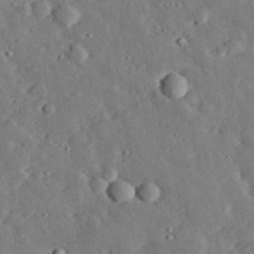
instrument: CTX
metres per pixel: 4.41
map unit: lHvf
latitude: 33.0458
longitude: -83.2725
